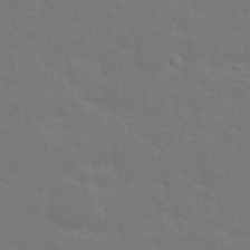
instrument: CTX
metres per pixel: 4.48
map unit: Nhu
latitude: 18.0822
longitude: -33.6883
